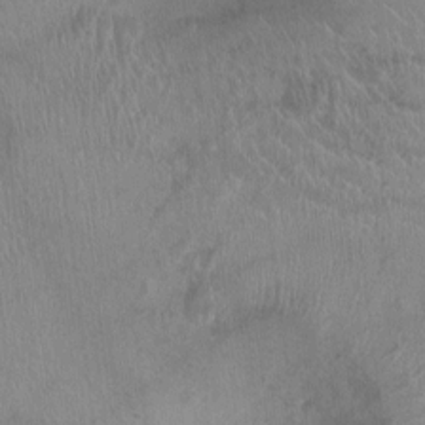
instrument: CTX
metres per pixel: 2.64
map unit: Ht
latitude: -3.8233
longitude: -16.8191
